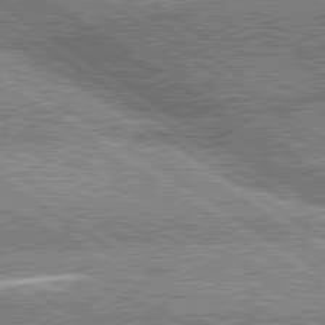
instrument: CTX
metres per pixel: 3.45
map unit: lApd
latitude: 80.1011
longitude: -151.1592
